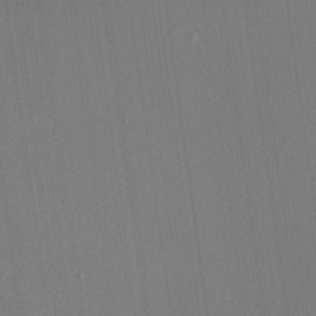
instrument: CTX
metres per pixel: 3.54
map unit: lHvf
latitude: 25.3103
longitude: 141.6344
